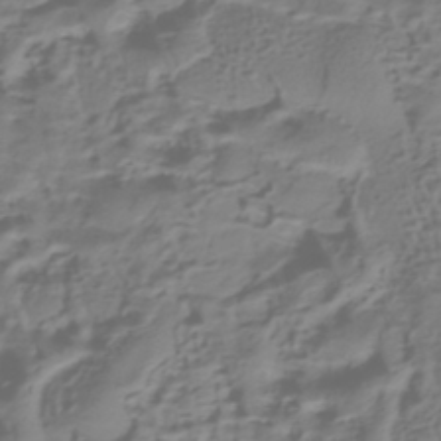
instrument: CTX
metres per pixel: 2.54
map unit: HNhu
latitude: -42.5762
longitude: 102.3306
